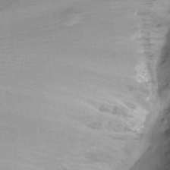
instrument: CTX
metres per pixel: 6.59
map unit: Htu
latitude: -15.0676
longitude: -45.1781
